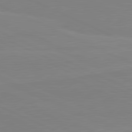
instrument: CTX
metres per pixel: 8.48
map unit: lApd
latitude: 81.6127
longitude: 167.1242
